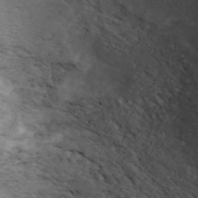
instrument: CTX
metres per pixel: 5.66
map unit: ANa
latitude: 44.4223
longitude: 25.1998
